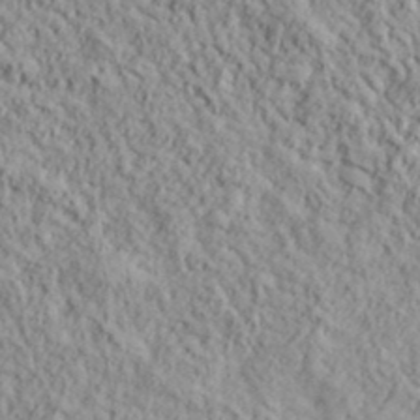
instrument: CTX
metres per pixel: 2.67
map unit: lHvf
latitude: 38.8758
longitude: -89.8962
